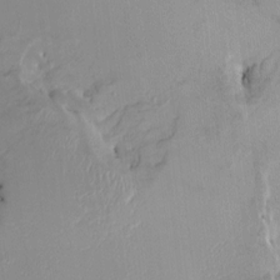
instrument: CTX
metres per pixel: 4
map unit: HNhu
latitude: 6.5735
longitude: -3.5560
